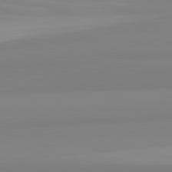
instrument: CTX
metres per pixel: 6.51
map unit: lApd
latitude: 82.4601
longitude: 174.7463
